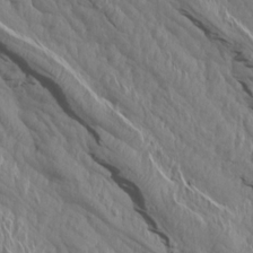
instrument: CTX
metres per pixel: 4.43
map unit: Aa
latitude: 14.5357
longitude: -143.3104
